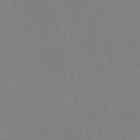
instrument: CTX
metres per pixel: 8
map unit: lHb
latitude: -45.9178
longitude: 74.9731
